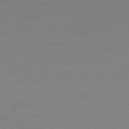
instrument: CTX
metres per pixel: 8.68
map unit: Hpe
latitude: 78.5924
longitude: -139.1025
